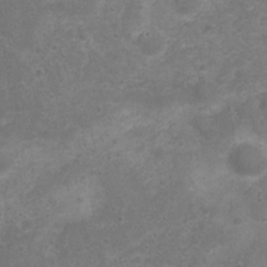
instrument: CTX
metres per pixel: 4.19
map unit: Nhu
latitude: 4.1767
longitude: -17.5938
